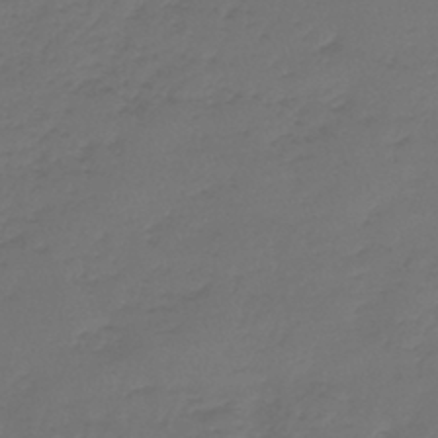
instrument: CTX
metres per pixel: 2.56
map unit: lHb
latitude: -43.8611
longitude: 62.8786
